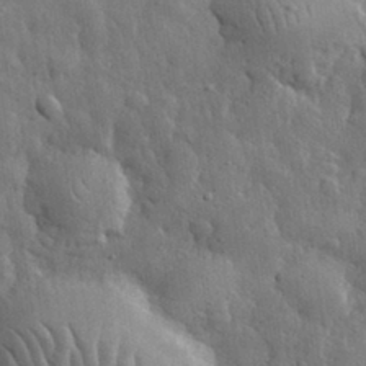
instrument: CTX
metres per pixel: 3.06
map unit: eHh
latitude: 32.6679
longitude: -79.2915
